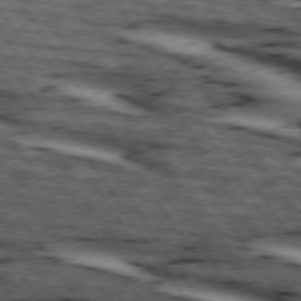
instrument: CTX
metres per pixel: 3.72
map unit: lApd
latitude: 74.2712
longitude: -72.9514
